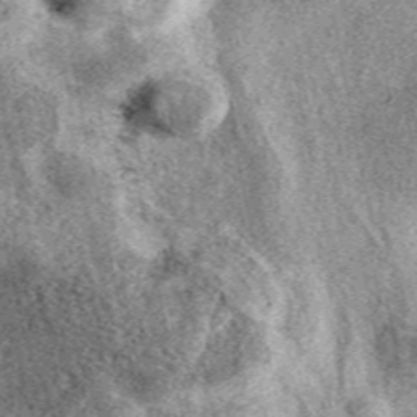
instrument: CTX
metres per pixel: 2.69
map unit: eAb
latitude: 39.1025
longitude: 109.9178
